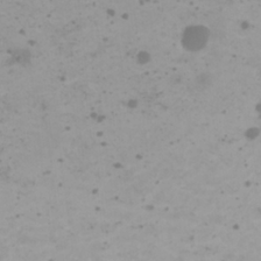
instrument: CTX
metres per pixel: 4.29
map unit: HNhu
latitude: 0.6679
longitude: 2.4440
